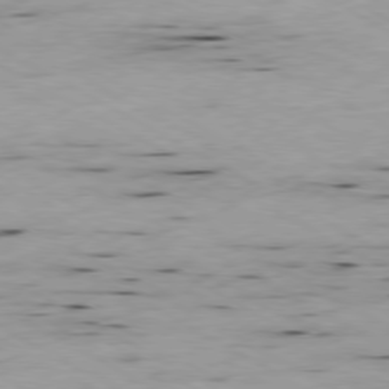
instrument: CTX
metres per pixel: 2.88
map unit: Ap
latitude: -79.3131
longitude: -68.8191
